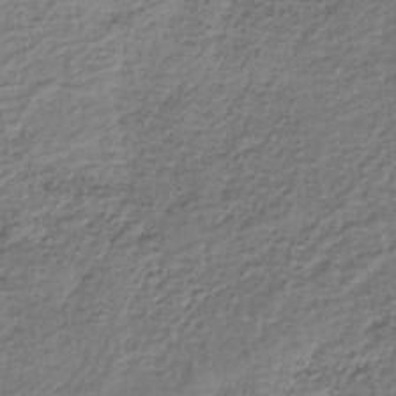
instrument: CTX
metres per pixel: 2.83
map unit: lHb
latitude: -35.2187
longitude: 63.3131
